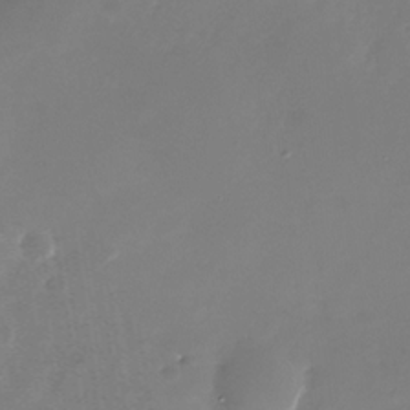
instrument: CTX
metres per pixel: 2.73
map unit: Nhu
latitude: -28.7652
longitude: -69.3860
